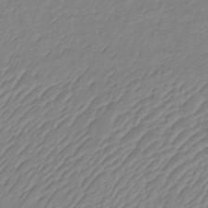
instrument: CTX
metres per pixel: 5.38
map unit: lHb
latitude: -35.5588
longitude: 71.5966
